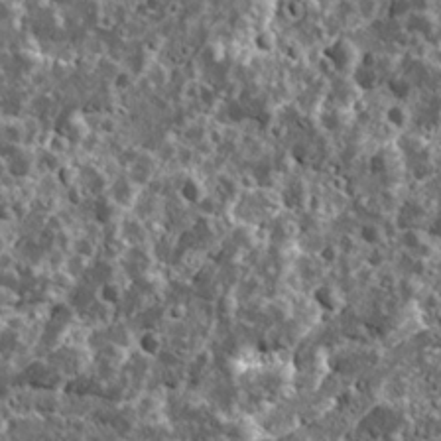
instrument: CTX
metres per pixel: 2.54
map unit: Ave
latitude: 18.0633
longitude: -135.0458
